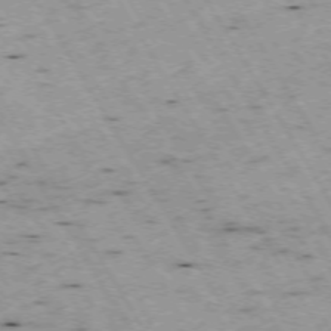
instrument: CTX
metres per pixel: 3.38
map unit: Hpe
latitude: -73.4832
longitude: 7.5588
